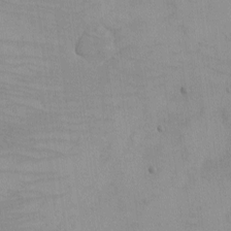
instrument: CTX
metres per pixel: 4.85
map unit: eHh
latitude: -5.8422
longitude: -80.5546
